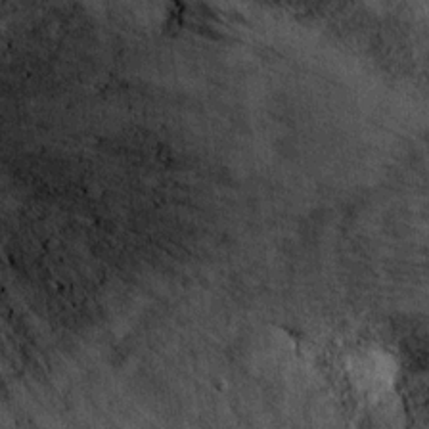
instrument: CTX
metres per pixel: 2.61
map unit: Ht
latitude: 10.7813
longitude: -38.1578
